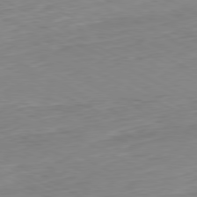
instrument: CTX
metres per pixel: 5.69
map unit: Hpe
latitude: -80.8408
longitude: 22.0850
